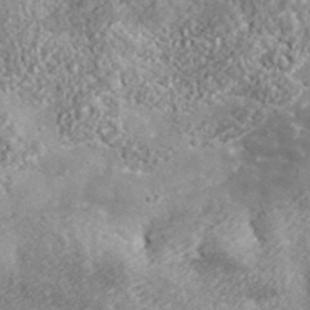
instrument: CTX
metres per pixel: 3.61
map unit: lHvf
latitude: 38.0444
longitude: -87.8583
